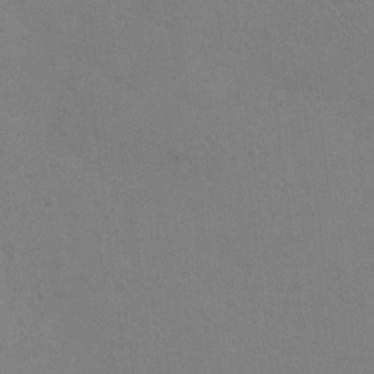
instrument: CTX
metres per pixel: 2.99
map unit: eHh
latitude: -3.6343
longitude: 19.6533
